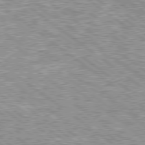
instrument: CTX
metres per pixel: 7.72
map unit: Hpe
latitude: 78.7058
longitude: -157.0458
